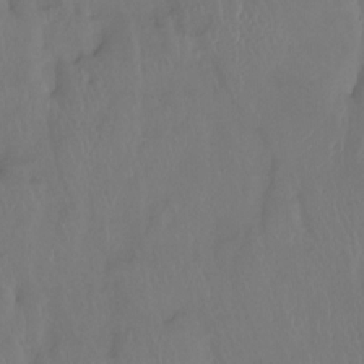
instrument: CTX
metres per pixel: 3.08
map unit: Htu
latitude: -14.3496
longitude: -46.6680
